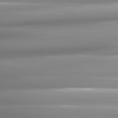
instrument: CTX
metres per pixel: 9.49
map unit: lApd
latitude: 81.7827
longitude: -143.0836
